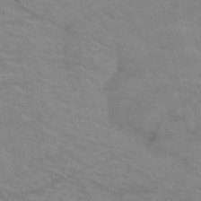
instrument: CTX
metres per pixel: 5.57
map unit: HNb
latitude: -53.0675
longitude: -45.1781
